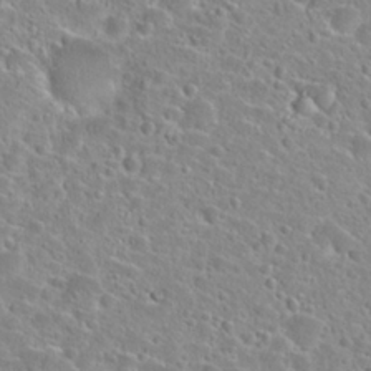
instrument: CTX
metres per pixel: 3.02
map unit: Hto
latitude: 24.0822
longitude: -46.1767
